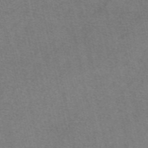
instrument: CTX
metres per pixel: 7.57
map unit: eAb
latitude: 48.1956
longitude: 105.4832
